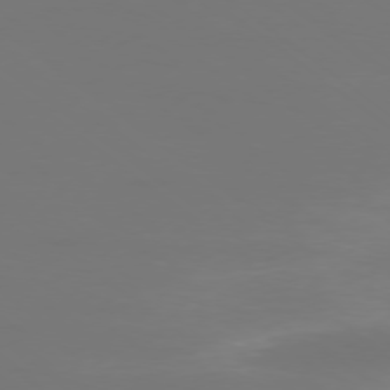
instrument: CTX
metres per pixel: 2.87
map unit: Ap
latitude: -78.2739
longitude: -93.8016
